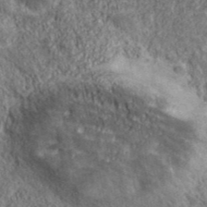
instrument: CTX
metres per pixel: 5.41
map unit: eHh
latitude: 43.1403
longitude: -89.1781
